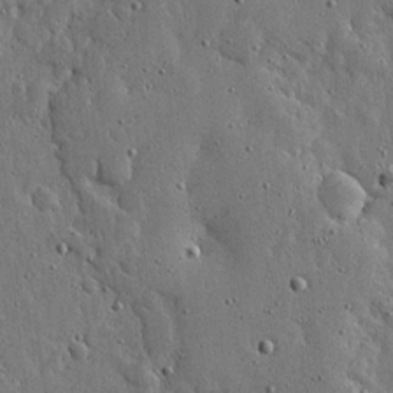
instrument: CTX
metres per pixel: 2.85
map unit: lHvf
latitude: 19.6694
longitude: -115.9339
